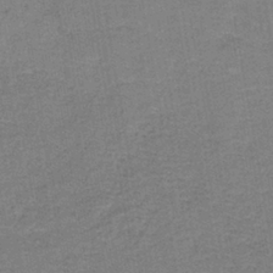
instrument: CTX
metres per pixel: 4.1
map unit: HNb
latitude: -37.5399
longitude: 52.0472
